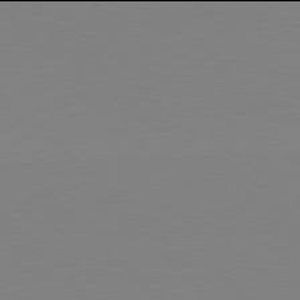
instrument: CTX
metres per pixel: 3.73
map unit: Hpe
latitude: 77.9906
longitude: -172.5923
